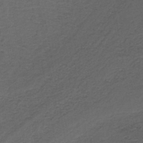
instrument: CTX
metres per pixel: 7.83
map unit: lHb
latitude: -43.7477
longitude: 53.5021
